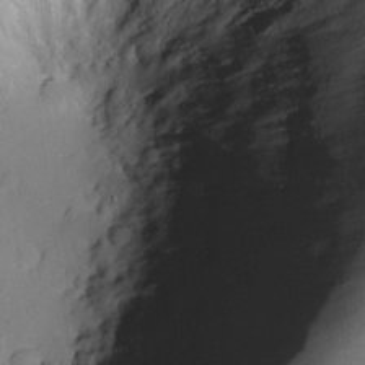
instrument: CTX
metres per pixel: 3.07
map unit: Nhu
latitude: -8.4062
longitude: -86.1955
